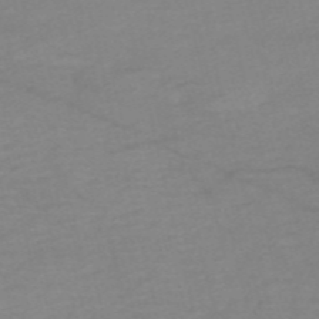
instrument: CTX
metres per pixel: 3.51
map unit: HNb
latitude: -55.7856
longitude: -46.7624
